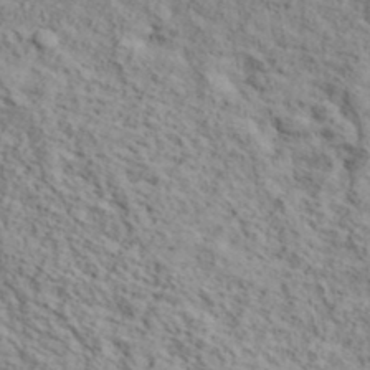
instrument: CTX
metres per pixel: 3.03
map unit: lHvf
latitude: 39.3104
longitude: -87.8394
